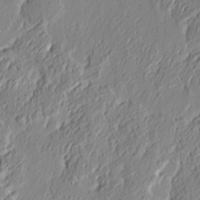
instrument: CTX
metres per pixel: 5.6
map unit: eHh
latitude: 3.2915
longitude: -77.8583
